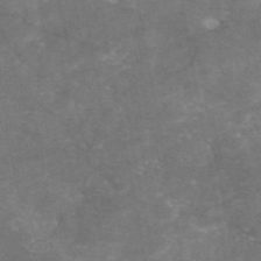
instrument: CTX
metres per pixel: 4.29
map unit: eAb
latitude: 47.1781
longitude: 120.4818
